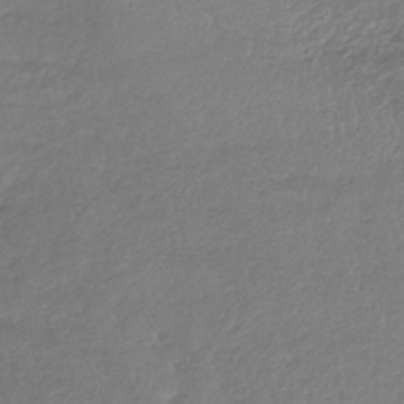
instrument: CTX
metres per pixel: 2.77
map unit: lHb
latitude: -40.2739
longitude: 70.5574
